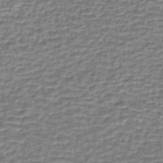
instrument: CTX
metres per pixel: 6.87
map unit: eHh
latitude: -43.6154
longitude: 119.9178
